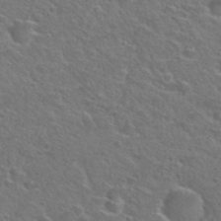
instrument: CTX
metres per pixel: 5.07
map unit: Hto
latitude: 30.1956
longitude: -48.7435
